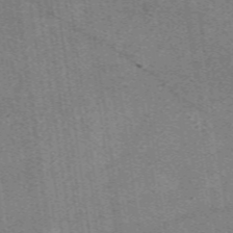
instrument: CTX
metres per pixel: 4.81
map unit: eAb
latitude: 48.0822
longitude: 115.6911
